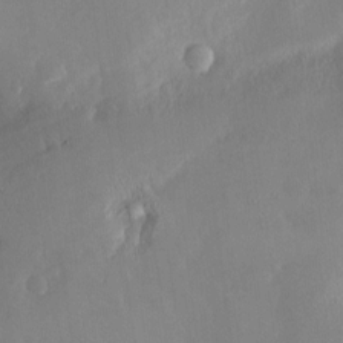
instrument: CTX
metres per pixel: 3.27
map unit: Nve
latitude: -8.8219
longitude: 172.9353
